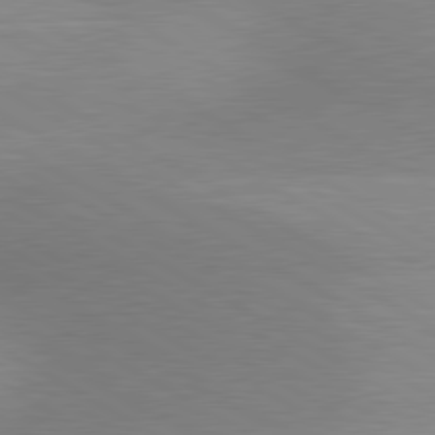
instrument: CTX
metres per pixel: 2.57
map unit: lApd
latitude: 80.4790
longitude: 125.6533
